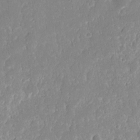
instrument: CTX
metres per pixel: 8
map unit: eHh
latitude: 14.7247
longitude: -72.4601
